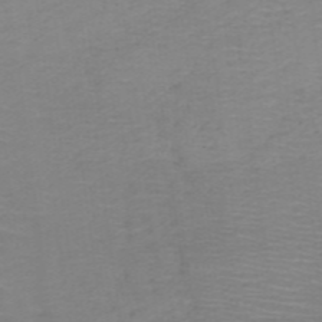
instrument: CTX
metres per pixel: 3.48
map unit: HNb
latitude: -48.4251
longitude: -45.6694
